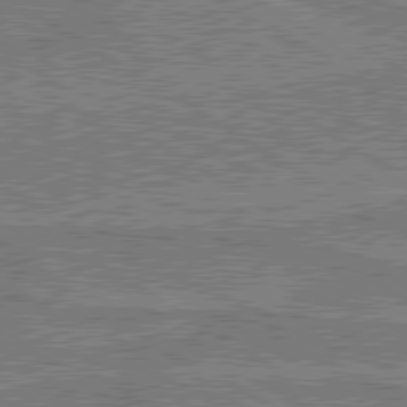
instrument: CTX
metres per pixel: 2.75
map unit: lApd
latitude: 79.7639
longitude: 169.1809
